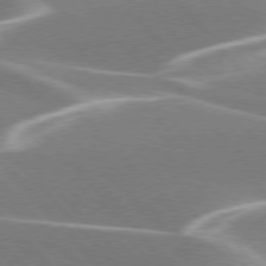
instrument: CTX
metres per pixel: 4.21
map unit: lApd
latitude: 76.1955
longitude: -63.9906
